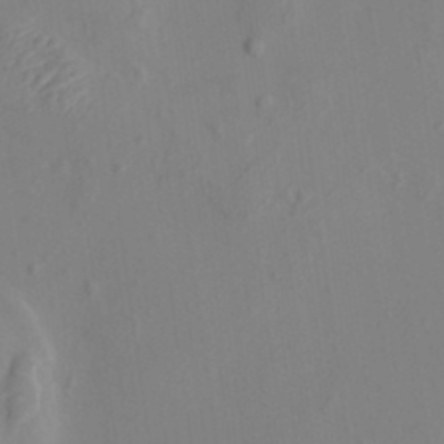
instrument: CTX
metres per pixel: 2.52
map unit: HNhu
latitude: 7.5371
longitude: -0.9324
